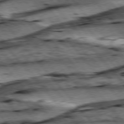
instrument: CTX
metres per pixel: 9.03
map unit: lApd
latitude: 76.2711
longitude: -71.1592
